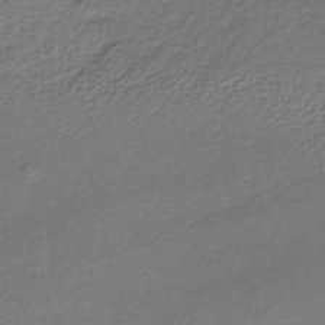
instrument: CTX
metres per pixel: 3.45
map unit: lHb
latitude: -35.7667
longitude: 61.3132
